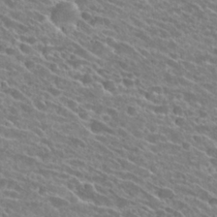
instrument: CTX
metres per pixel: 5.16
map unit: Hto
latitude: 25.6882
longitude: -41.8583
